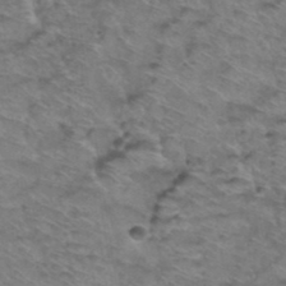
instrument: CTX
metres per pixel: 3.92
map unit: Hto
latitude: 38.4979
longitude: -44.4601
